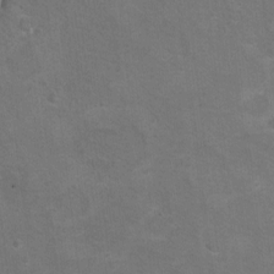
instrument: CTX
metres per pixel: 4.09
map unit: Hto
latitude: 8.8191
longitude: -30.3845
